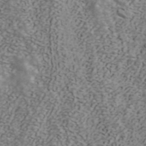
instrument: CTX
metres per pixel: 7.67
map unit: ANa
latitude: 43.9528
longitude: 47.4643
